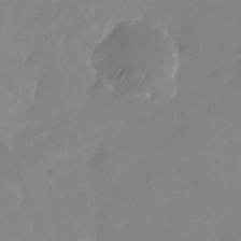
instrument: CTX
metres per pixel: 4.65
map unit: Nhu
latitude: -25.6911
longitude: -69.9717
